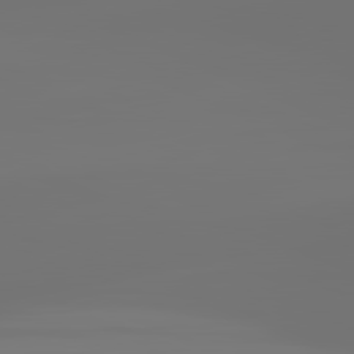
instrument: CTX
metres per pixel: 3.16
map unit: lApd
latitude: 81.9717
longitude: -152.1011
